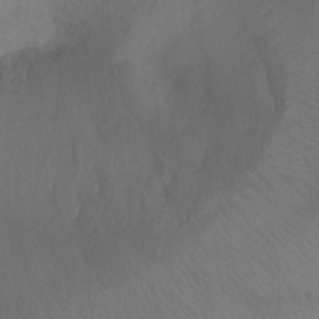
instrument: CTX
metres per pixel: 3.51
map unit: Ht
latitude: -9.1620
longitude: -39.5938
